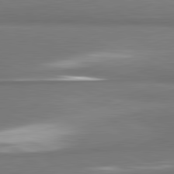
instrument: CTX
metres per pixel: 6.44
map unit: lApd
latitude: 81.8583
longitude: 174.1038
